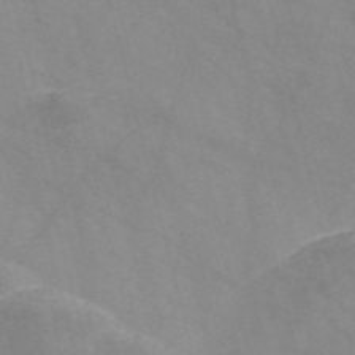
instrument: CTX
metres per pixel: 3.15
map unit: Nve
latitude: -57.6911
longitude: 58.3306
